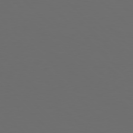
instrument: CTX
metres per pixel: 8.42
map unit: Hpe
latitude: 77.0836
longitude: -168.1767
